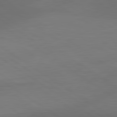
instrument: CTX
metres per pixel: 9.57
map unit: lApd
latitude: 80.7624
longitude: 161.3888
